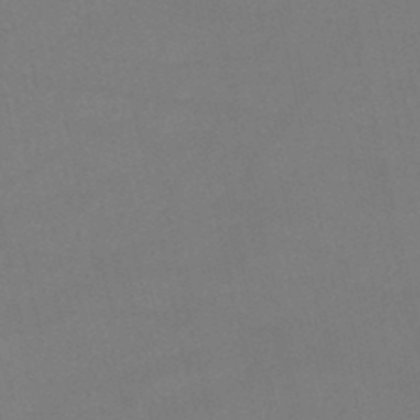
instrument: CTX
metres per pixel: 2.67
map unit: lHb
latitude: -47.2565
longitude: 61.6344
